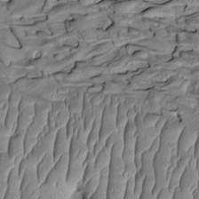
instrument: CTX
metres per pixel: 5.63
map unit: Htu
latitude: -1.8990
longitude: 150.8219
